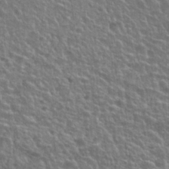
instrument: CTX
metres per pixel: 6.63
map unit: Nhu
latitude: 25.3859
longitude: -50.8947
